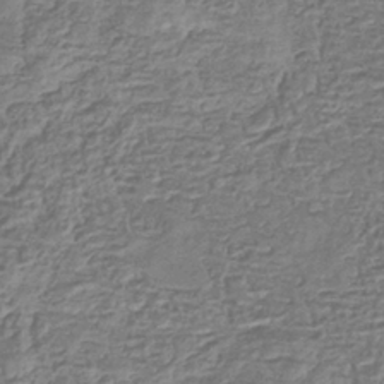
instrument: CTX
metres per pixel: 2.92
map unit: eHb
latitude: -35.3510
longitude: 80.3495
